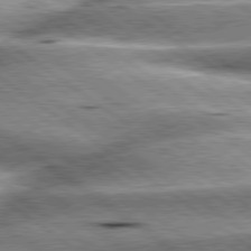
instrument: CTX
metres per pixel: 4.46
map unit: lApd
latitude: 79.8961
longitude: -140.7624
